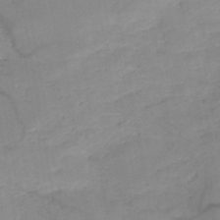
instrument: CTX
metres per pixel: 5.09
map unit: HNb
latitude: -49.7478
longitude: -40.0822
